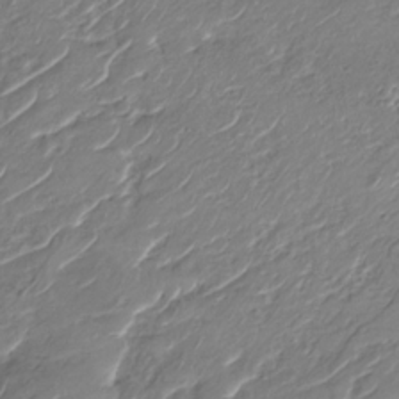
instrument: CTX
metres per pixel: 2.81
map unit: Nhu
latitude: -29.6155
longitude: -72.1200
